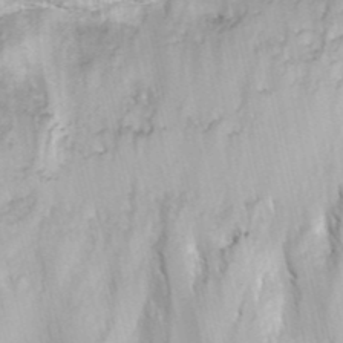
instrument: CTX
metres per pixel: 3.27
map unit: ANa
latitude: 41.7449
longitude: 18.1417
